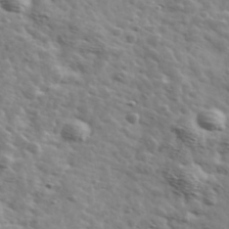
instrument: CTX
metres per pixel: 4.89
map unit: Ave
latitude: 41.8394
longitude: -108.1577
